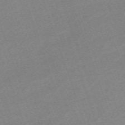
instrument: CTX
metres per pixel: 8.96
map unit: eHh
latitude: -64.3118
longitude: 50.9731
